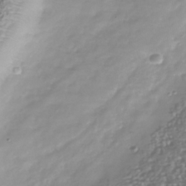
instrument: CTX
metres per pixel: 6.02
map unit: Nhu
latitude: -40.5385
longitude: -83.0836
